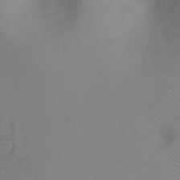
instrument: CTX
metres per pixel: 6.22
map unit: Ht
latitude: -4.8786
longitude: -28.2333
